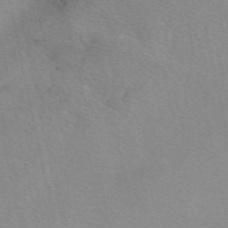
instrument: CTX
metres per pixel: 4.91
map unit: eAb
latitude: 49.3671
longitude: 106.5952
